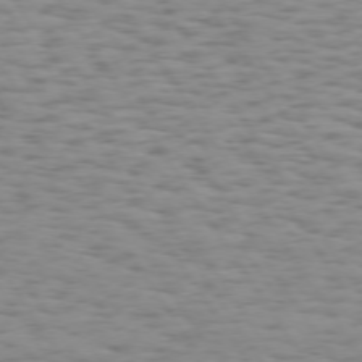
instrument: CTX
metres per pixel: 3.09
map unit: Hpe
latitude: 73.4994
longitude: -132.3278
